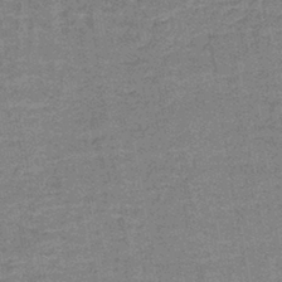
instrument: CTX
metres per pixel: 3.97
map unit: lHb
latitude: -40.8786
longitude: 57.6155
